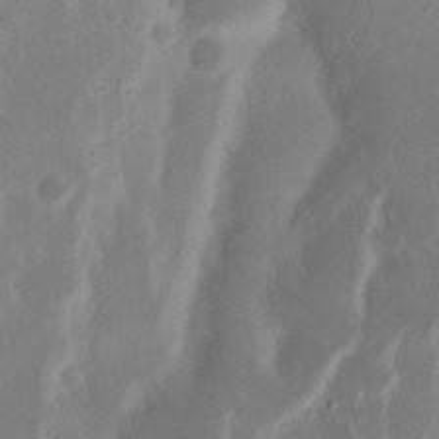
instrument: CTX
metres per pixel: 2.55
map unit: Nhu
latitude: 15.8395
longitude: -74.0444
